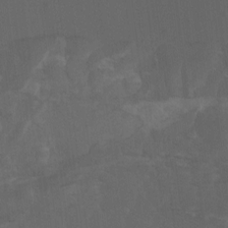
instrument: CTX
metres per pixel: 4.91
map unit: Aa
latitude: -7.8233
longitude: -80.1767
